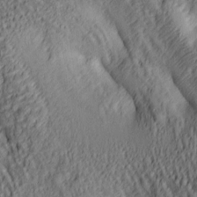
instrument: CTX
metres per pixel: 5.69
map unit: lAa
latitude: 4.9892
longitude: -116.7057
